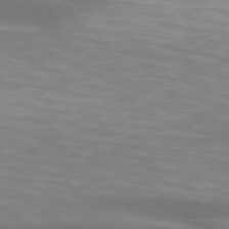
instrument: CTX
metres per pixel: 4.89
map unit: lApd
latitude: 74.4979
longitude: -49.9717
